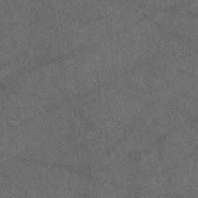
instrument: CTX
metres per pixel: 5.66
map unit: eAb
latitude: 47.7072
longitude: 112.2740
